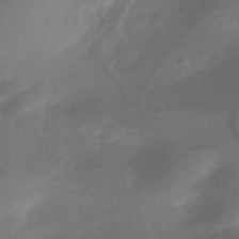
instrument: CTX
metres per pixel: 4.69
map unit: HNhu
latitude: -41.3698
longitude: 92.6896
